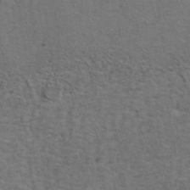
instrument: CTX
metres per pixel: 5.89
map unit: ANa
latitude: 39.5938
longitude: 22.6141
